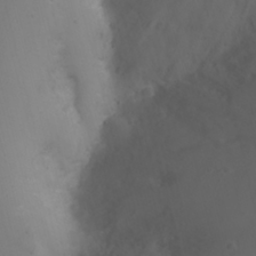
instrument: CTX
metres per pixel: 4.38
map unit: Nhu
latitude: -11.7856
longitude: -75.1214
